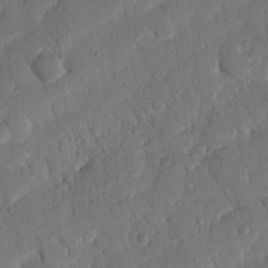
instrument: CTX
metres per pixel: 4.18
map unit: Nhu
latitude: 19.0080
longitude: -78.3468
